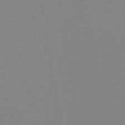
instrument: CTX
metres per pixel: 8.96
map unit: eHb
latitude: -50.4440
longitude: 73.7666
